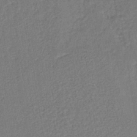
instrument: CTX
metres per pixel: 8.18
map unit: lHb
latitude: -37.9745
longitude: 59.8044
